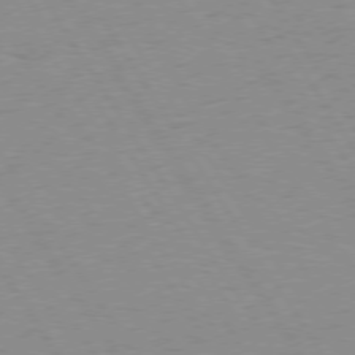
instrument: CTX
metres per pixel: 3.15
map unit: Hpe
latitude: 74.3089
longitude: -136.0822
